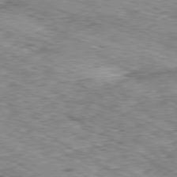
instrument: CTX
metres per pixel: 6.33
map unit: Ap
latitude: -80.3873
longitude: -48.8758
